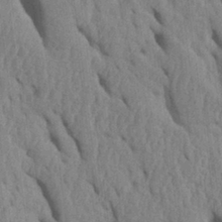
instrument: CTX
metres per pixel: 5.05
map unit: Htu
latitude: 1.7638
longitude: 148.6330
